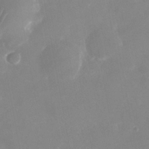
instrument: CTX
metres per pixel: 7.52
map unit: Nhu
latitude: -25.2565
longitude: -70.2900
